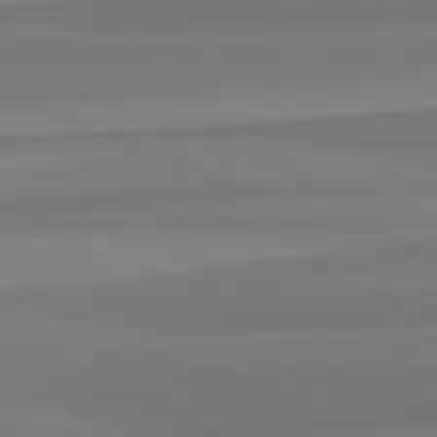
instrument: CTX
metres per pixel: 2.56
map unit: lApd
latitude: 82.4223
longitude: 177.3321
